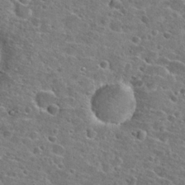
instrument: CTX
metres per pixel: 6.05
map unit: Hto
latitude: 25.1403
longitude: -47.0270
